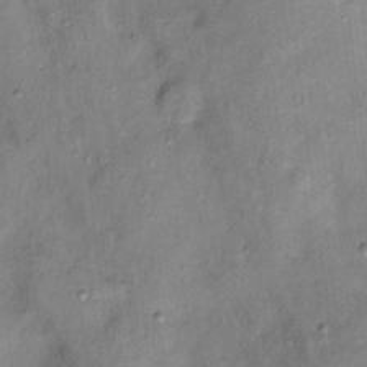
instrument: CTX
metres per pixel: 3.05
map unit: Nhu
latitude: 11.7639
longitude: -28.8191
